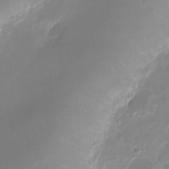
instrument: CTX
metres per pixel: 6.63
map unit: Nhu
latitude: -25.2376
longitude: -71.0080
